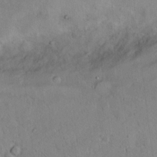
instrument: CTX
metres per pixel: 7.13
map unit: Nhu
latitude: 10.4979
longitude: -25.4615
